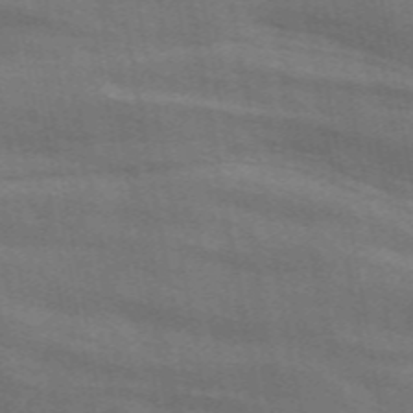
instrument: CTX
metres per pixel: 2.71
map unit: ANa
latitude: 50.4979
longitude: -81.0269
